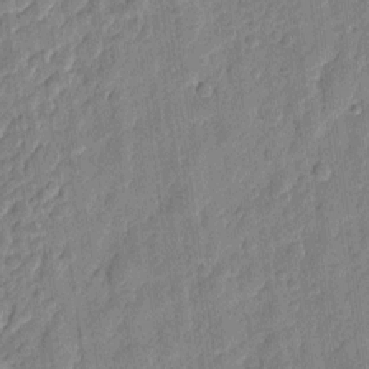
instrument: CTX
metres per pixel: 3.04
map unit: eHh
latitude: 7.8016
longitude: -73.9906
